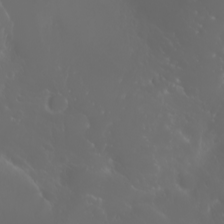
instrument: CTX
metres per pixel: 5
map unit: Htu
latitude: -1.4455
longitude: -75.8583
